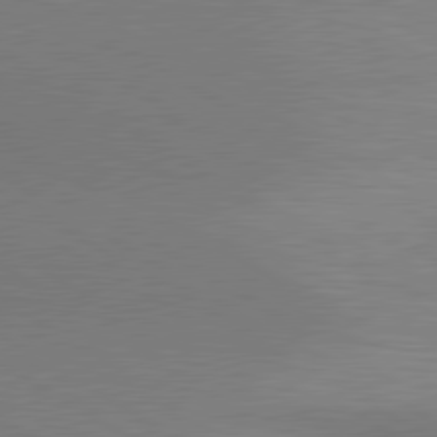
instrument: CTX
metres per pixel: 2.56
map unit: lApd
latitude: 80.6301
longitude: 131.0486
